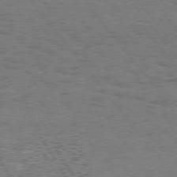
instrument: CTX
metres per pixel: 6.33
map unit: Hpe
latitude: 74.6302
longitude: -152.9514
